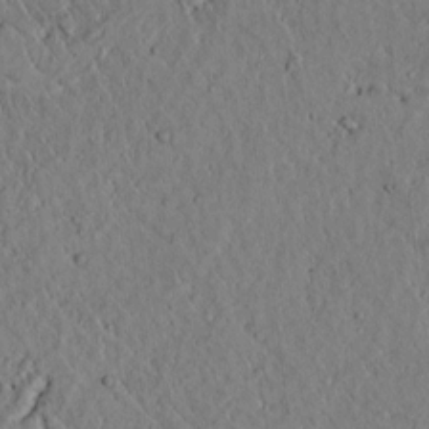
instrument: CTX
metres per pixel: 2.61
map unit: lAvf
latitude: 5.9150
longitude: 159.6910
